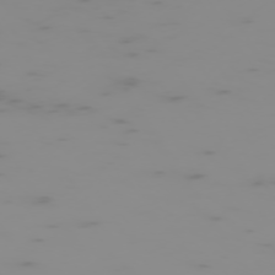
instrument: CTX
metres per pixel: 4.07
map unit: Hpe
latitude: -74.5196
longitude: 6.3495
